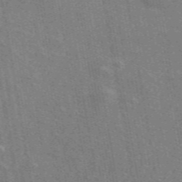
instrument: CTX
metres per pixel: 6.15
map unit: ANa
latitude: 49.4237
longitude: -80.1389
